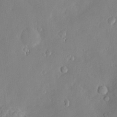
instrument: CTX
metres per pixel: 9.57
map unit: Nve
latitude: -9.0108
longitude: 172.8786
